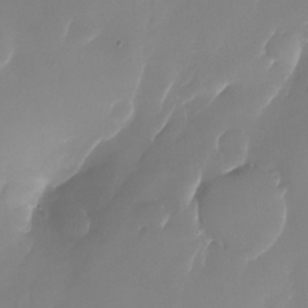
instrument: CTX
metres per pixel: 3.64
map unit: Nhu
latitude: -23.7856
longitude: -71.5371
